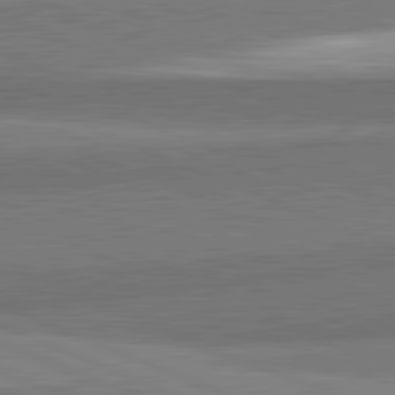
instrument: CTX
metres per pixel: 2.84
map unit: lApd
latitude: 82.2900
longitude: 161.4832
